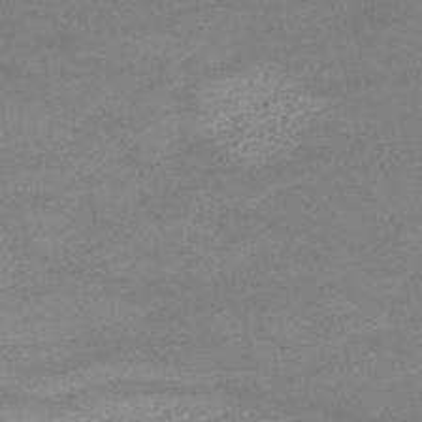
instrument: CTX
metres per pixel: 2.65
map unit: HNb
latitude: -51.7666
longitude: -41.5938
